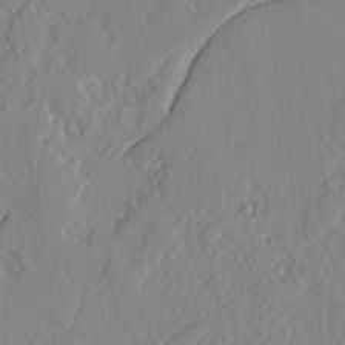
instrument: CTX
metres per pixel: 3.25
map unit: lAvf
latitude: -4.6896
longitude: -108.9135
